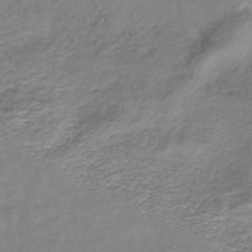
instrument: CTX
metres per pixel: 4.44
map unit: HNhu
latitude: -43.9367
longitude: 100.9352
